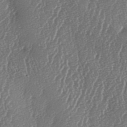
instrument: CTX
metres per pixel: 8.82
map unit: lAa
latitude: -6.5196
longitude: -129.6694
